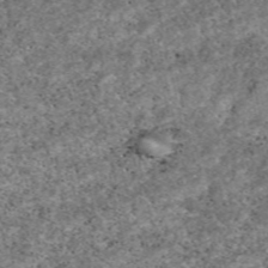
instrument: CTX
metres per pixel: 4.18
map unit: eAb
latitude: 48.8191
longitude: 121.7666
